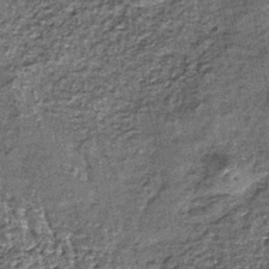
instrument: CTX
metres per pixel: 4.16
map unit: lHb
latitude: -38.8219
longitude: 65.1242
